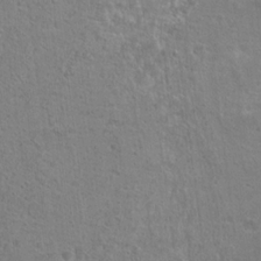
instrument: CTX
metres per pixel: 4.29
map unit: Hto
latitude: 17.7072
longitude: -37.0837
